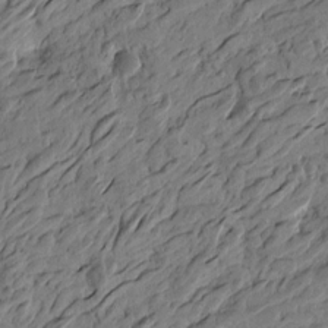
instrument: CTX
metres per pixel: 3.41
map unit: Htu
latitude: -3.8044
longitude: -179.6127
